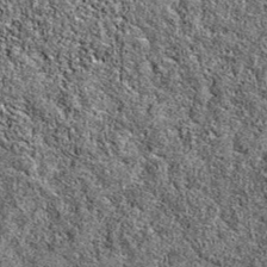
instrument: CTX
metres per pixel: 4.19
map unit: eAb
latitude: 38.3089
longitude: 105.3698
